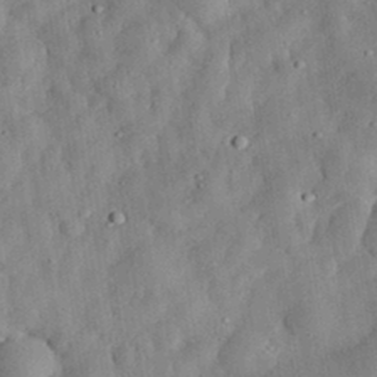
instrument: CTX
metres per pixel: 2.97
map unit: eHh
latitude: 32.9892
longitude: -76.4790
